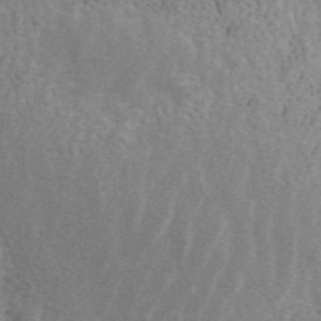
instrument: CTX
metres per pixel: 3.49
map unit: ANa
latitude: 45.4993
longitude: 31.0675
